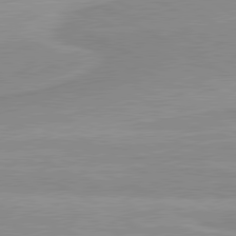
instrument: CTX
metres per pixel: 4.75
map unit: lApd
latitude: 80.3089
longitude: 171.2187
